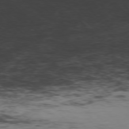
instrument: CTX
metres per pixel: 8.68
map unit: Hpe
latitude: -77.5399
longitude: 11.4077
